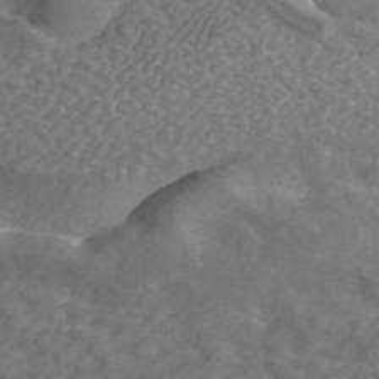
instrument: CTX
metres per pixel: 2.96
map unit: ANa
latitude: 43.9150
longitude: 25.4454
